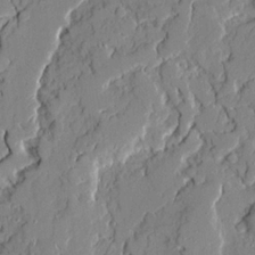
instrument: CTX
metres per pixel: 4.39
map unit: Ave
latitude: 21.5749
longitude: -129.2348
